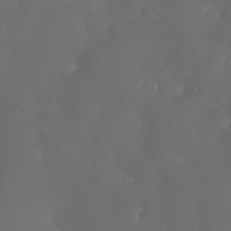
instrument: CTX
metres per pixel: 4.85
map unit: Nhu
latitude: 25.8961
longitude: -63.8962
